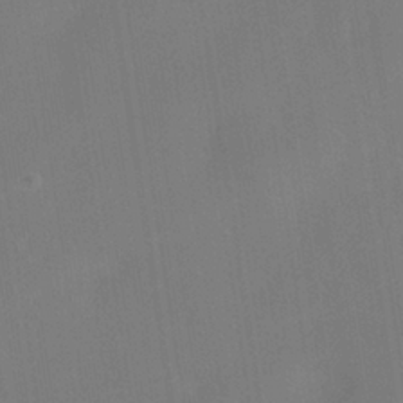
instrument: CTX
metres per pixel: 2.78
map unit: Nhe
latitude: -38.0661
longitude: -119.1781
